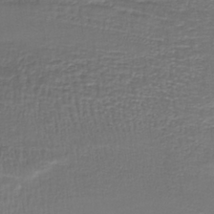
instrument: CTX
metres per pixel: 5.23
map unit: lHb
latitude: -38.4629
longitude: 58.4440
